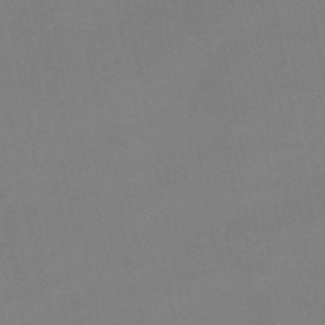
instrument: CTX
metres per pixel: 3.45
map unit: HNb
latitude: -52.6518
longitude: -45.5182
